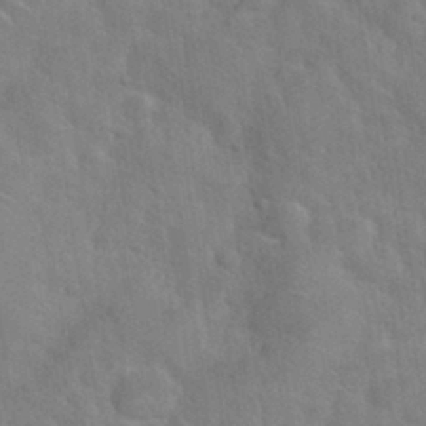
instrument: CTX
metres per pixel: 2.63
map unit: Nhu
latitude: 30.5924
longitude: -52.0444
